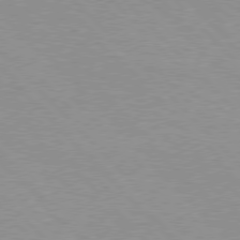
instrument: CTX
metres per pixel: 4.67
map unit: Hpe
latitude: 76.9891
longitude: -152.5924
